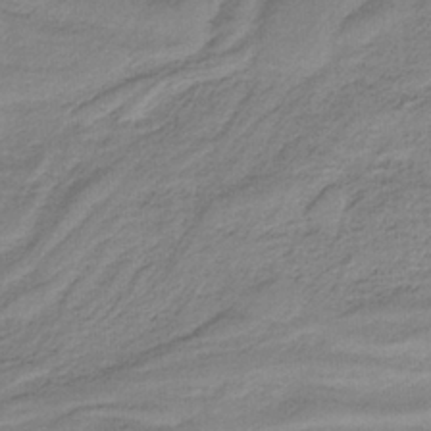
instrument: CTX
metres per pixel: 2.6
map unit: HNb
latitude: -34.2550
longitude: 59.0297
